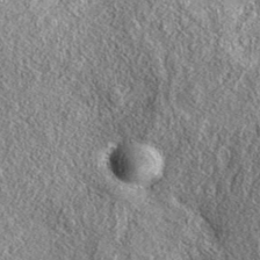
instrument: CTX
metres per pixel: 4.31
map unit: eAb
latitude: 37.7072
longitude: 109.8233
